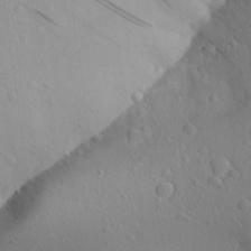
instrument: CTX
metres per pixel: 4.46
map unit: Aa
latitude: 25.0458
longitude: -145.1403
